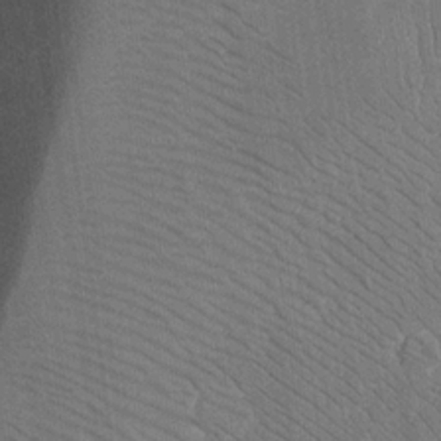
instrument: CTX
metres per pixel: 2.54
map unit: eHh
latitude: 16.9136
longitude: -73.1215
